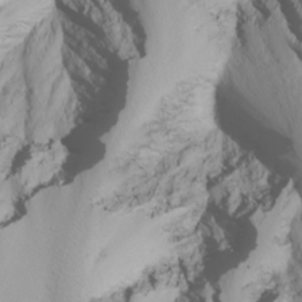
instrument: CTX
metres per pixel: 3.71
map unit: Nhu
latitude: -6.4251
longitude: -88.2334
